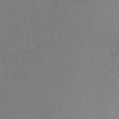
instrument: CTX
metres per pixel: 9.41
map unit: Ht
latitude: -3.1431
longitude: -27.2726
